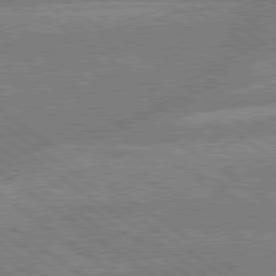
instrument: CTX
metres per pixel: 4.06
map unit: lApd
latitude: 79.4616
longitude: -160.9136
